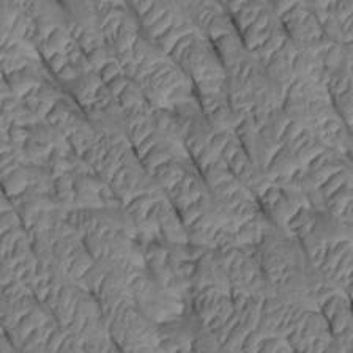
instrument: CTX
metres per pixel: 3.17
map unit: Htu
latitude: 0.5357
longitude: 147.9745
